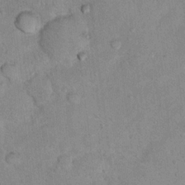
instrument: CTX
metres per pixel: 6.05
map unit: Hto
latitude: 12.0255
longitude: -37.4993
